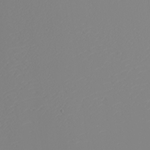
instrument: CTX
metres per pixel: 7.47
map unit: eHh
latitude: -5.2754
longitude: -85.8583
